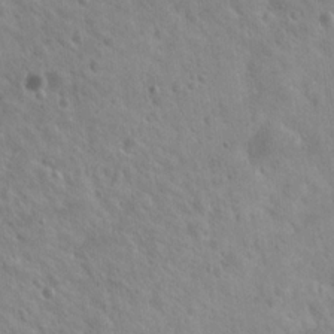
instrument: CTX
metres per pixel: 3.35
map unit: Hto
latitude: 20.1200
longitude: -54.5923
